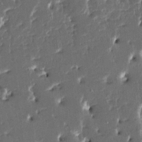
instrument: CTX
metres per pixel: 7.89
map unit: HNhu
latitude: 5.2537
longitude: -5.9717
